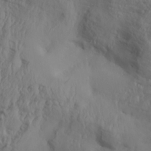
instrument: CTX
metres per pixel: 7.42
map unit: Aa
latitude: 29.9717
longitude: -132.3467
